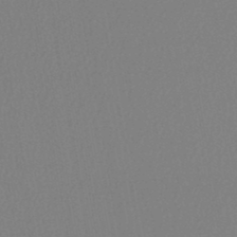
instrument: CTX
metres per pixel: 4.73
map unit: lHb
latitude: -45.7289
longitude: 74.4062
